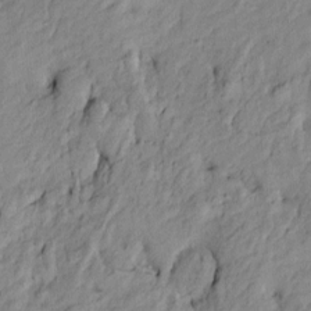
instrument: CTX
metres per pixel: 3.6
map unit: Htu
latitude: -9.8044
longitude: 177.0864
